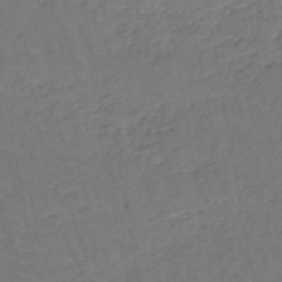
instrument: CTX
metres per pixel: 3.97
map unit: HNb
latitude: -49.8612
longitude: -53.1214
